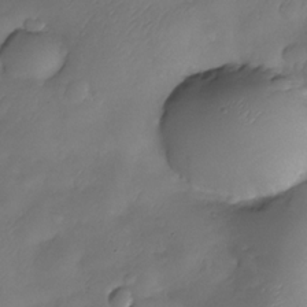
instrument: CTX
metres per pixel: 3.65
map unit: Nhe
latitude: -33.7856
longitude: -144.2522
